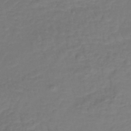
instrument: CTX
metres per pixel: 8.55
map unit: lHb
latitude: -43.0108
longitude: 65.0109
